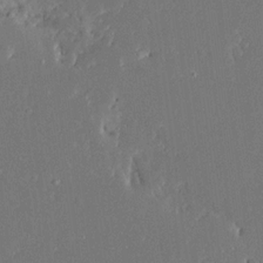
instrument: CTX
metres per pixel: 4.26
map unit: Ave
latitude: 16.6868
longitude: -140.4978
